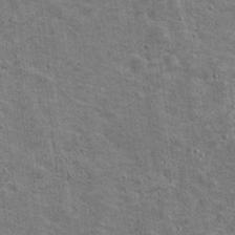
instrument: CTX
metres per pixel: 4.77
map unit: Nhu
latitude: 19.9528
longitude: -30.4979
